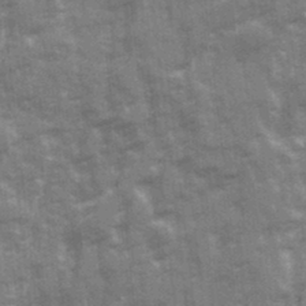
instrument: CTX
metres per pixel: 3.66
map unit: Ave
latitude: 20.8947
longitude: -133.6694
